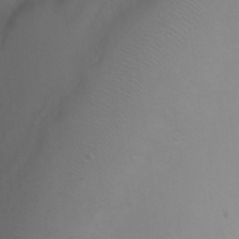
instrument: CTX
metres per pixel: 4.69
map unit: Ht
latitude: 1.3481
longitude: -35.4048
